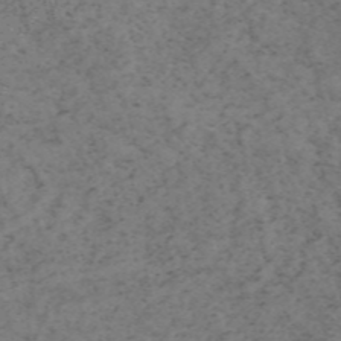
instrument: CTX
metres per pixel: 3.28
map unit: HNb
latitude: -55.7289
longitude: -45.5560
